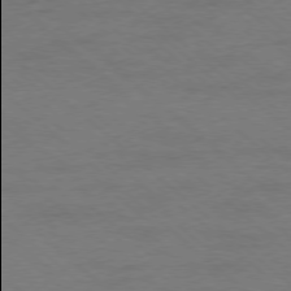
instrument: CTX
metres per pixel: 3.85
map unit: Ap
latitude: -78.2550
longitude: -85.9906
